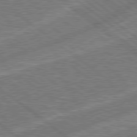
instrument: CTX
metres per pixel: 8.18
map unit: Hpe
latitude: 78.7435
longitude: -158.8191
